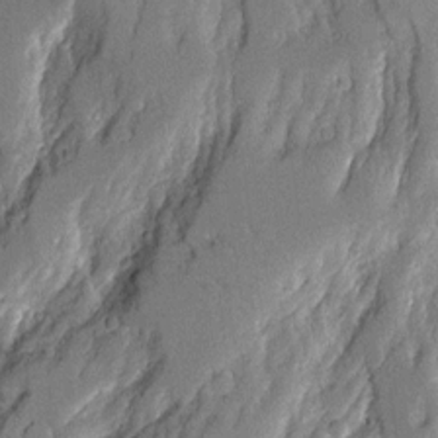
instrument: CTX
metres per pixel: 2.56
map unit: Aa
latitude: 11.7639
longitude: -125.9717
